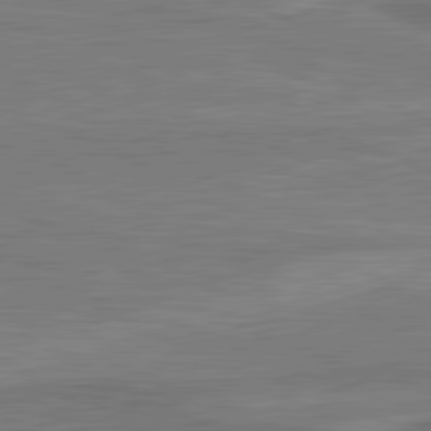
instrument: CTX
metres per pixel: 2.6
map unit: lApd
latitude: 81.2348
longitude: 173.1431
